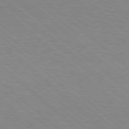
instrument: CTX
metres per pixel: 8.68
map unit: Hpe
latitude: 77.8394
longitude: -157.7260
